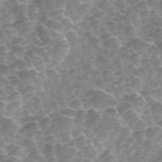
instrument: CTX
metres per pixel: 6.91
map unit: ANa
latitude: 45.0080
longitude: 25.2943
